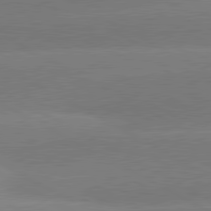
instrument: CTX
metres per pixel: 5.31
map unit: lApd
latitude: 80.9514
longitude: -150.0633
